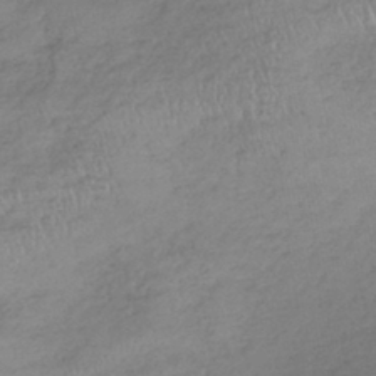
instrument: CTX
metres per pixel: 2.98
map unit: lHb
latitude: -38.8786
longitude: 68.2739
